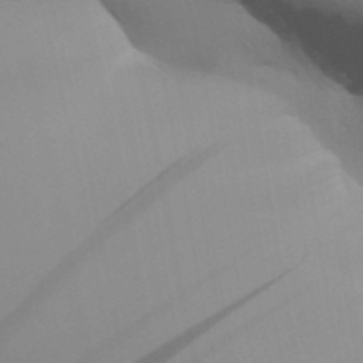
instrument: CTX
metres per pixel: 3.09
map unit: Aa
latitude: 31.8395
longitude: -140.9135
